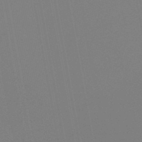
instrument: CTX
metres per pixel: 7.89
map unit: HNb
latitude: -46.0661
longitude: 55.5777
